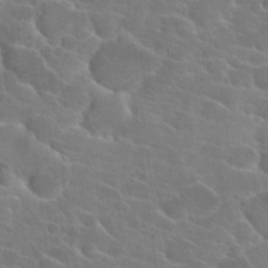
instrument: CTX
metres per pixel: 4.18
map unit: Hto
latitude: 22.7624
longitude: -39.5182
